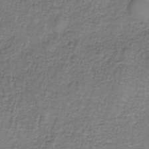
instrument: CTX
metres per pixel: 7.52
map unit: eAb
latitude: -36.6140
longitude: 52.7085
